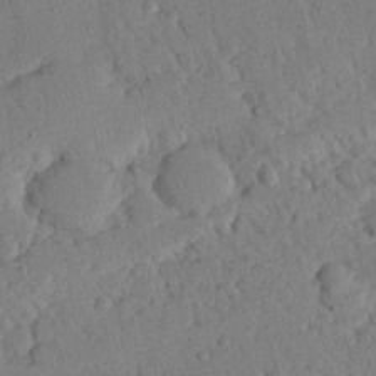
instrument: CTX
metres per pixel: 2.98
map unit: eHh
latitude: 25.0647
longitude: -80.0255
